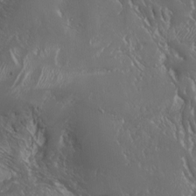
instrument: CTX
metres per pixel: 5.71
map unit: Nhu
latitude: -6.3495
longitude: -90.9136
